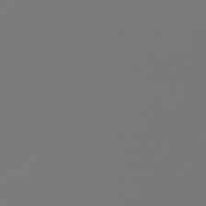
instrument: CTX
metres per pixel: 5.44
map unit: lHb
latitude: -47.0108
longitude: 66.0283
